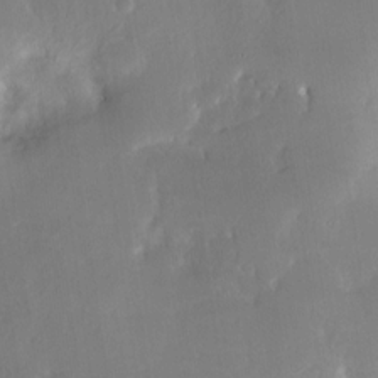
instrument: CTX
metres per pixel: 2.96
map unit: Nhe
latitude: -27.9367
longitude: -110.5924
